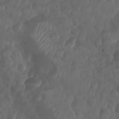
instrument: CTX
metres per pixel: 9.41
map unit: Nhu
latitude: 29.1403
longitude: -56.5923
